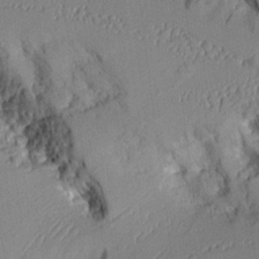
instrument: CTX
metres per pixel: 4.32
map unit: Aa
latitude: 9.0648
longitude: -128.0255
